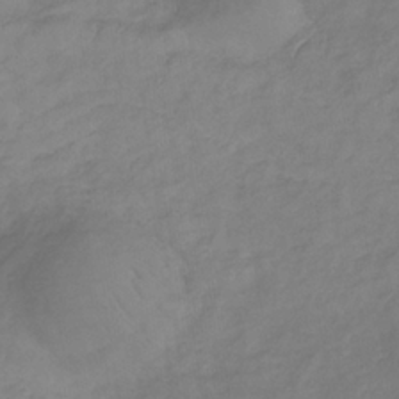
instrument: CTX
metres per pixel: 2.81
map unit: lHb
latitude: -33.6155
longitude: 72.3306
